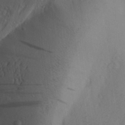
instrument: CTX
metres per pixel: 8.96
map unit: Aa
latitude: 27.0270
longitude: -147.5183
